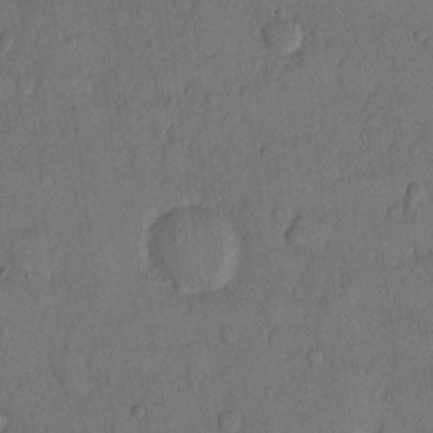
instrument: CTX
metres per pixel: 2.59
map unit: Hto
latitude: 10.6680
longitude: -58.4601
